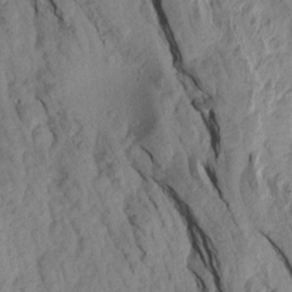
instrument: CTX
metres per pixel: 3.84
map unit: Aa
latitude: 18.2900
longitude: -146.4979
